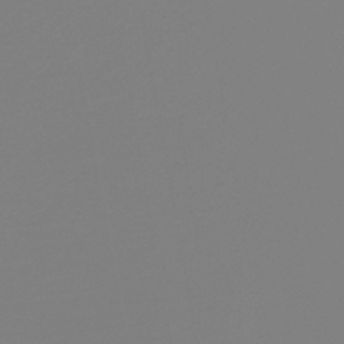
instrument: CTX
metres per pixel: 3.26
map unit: HNb
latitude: -45.9745
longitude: 54.9920
